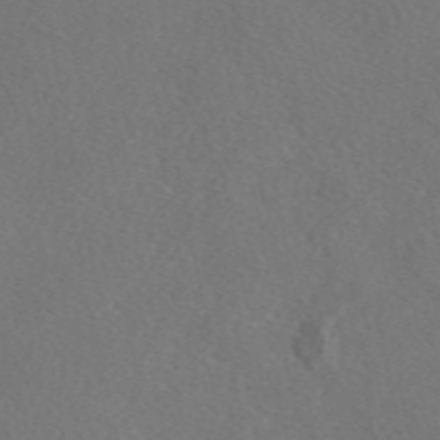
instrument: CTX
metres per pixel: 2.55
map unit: eAb
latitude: 48.1956
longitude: 108.5574
